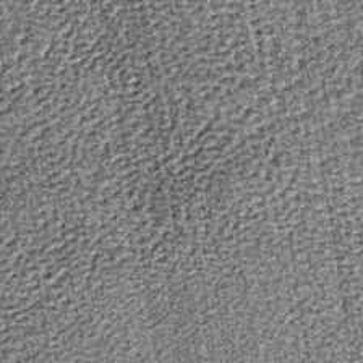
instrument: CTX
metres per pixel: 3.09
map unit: lHb
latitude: -39.8989
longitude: 64.5574
